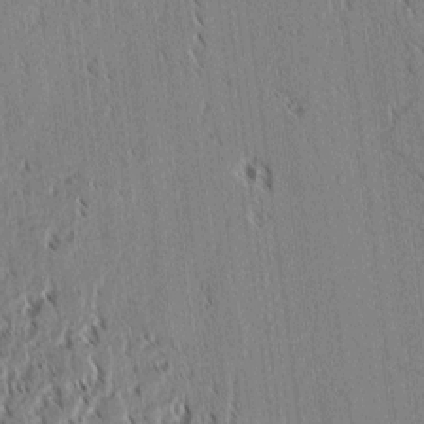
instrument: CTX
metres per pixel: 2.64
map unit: lAvf
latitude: 2.3656
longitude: -106.4790
